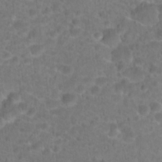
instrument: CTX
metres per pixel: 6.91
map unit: Hto
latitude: 18.5356
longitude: -40.4601
